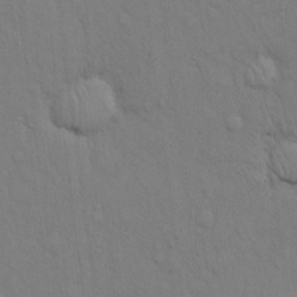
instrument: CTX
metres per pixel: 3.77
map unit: eHh
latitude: 16.5735
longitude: -62.5924
